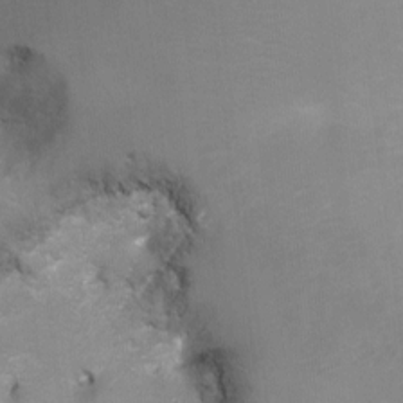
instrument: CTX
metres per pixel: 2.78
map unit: Ht
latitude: -3.6154
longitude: -28.3467
